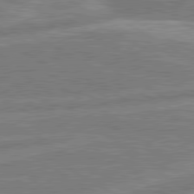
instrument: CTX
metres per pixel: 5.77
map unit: lApd
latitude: 80.6868
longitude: -170.8569
